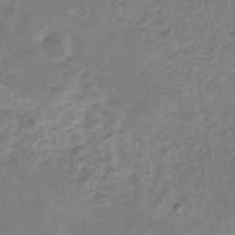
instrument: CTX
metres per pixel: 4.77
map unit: eHb
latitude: -31.7855
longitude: 67.3321
